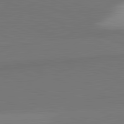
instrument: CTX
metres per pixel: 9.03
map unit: lApd
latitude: 82.1955
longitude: 149.8234
